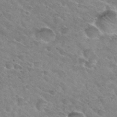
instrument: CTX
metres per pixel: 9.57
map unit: Hto
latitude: 31.7450
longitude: -45.7449
